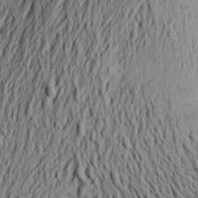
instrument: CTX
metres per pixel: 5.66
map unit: Aa
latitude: 24.4412
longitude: -149.7639
